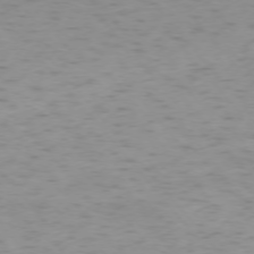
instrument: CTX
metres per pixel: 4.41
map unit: Ap
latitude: -75.5966
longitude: -66.4601
